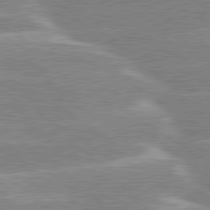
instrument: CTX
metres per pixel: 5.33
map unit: lApd
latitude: 80.0822
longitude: -130.2334
